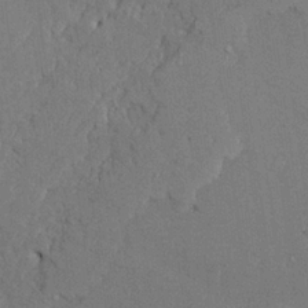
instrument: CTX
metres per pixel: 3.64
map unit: Ave
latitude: 23.7072
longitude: -130.6302
